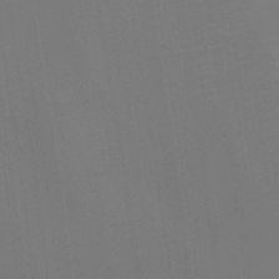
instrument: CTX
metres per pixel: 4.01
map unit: Htu
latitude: -14.1984
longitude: -48.0822
